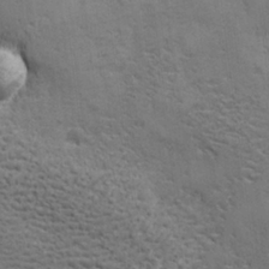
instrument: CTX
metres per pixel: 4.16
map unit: Ave
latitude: -6.9919
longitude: -120.7247
